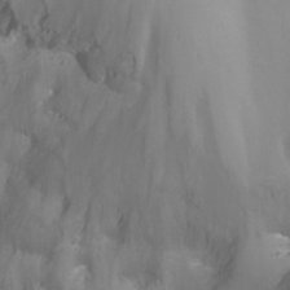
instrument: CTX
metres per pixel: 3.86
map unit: Nhu
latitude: -16.8597
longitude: -49.5182
